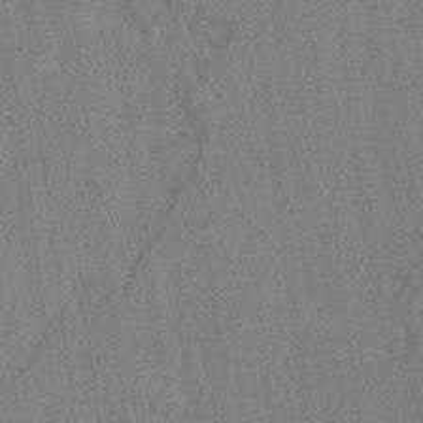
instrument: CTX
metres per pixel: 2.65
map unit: lAvf
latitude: -2.8785
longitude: -109.3859
